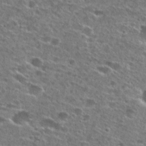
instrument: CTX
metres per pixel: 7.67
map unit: Hto
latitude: 26.6491
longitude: -47.7261
